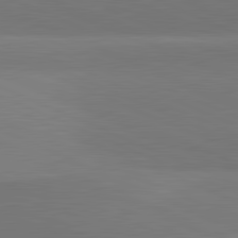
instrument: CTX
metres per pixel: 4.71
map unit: lApd
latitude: 81.8961
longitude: 150.2928
